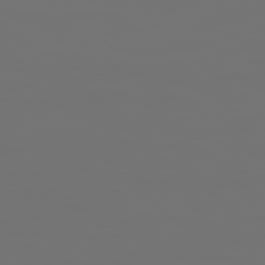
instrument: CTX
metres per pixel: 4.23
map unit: Hpe
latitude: 78.3468
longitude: 177.3132
